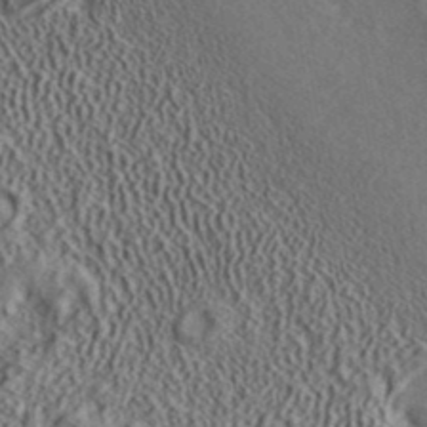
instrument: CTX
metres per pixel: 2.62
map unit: ANa
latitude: 40.0255
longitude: 17.7100
